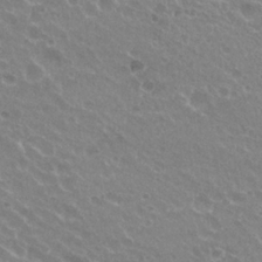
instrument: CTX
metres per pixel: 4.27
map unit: Hto
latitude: 23.4615
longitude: -31.8962
